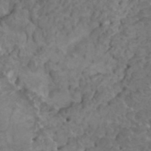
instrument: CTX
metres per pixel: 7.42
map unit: HNhu
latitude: 6.9892
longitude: -0.9702
